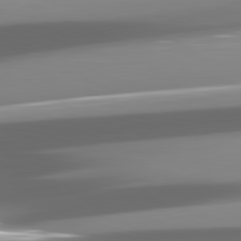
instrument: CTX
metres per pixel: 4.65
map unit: lApd
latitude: 82.2144
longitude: -147.1592
